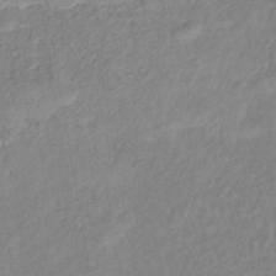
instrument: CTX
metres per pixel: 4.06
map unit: eHb
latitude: -40.0661
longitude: 78.1605
